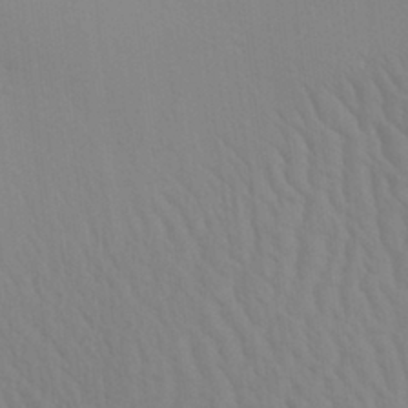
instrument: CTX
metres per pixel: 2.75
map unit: Aa
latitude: 29.4426
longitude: -135.2159
